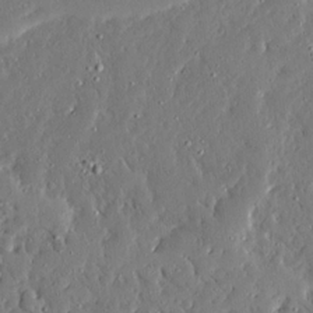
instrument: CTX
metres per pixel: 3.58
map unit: Ave
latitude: 16.4979
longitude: -140.8002
